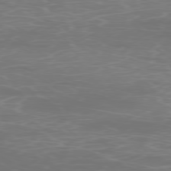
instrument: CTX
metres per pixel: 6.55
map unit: Ap
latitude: -78.6329
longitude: -96.8947
